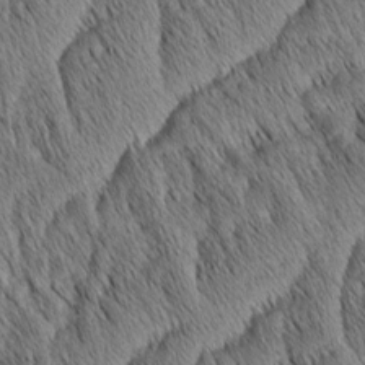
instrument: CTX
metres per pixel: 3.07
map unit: Aa
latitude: 6.6679
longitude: -130.6302
